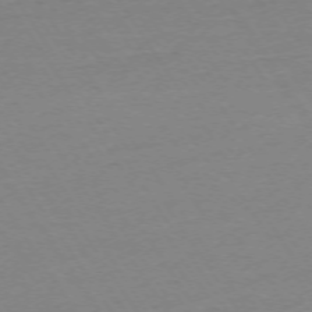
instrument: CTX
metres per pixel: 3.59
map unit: Ap
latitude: -74.2173
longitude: -81.5560
